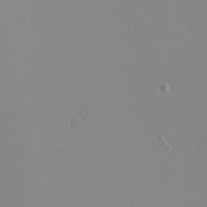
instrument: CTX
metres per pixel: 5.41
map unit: eHh
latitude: -5.6155
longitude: -85.3671
